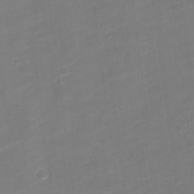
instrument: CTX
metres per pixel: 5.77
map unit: Nve
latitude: -21.6533
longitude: 106.4818
